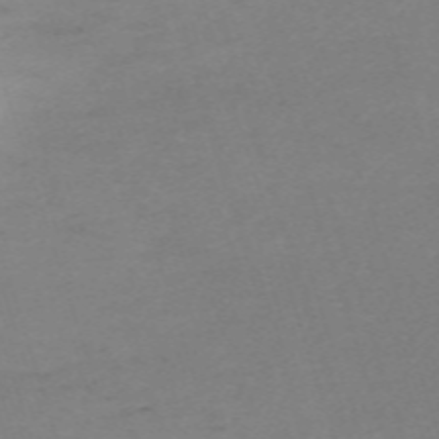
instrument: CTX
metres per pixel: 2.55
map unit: eHh
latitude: -62.2550
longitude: 51.5588
